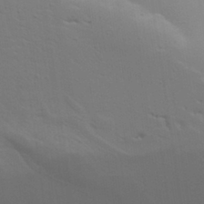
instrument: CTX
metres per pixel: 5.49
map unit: Aa
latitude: 31.5938
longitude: -133.3671
